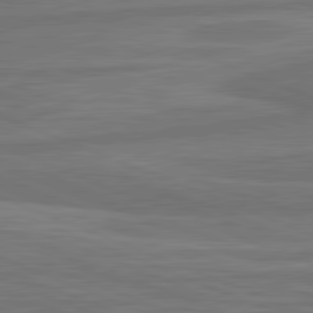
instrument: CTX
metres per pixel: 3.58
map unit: lApd
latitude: 81.8583
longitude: -171.9150
